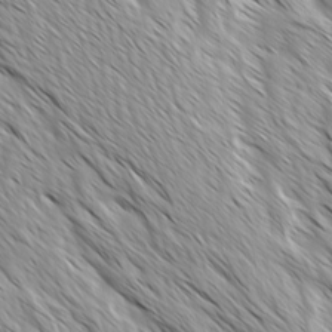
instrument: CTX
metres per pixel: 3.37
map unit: Ave
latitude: -1.7100
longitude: -112.5168
